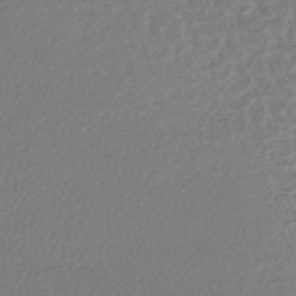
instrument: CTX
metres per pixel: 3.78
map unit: lHb
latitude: -41.3887
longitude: 72.7841
